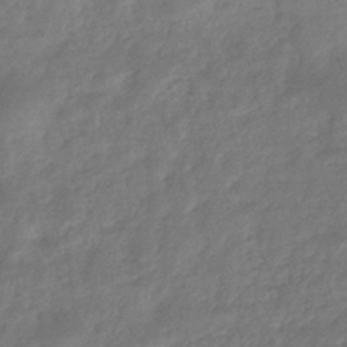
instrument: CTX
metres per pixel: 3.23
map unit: eHb
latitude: -35.5021
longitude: 81.8234
